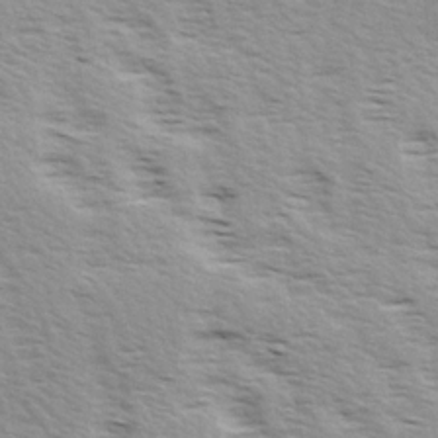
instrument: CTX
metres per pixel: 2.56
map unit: Ave
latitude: 14.9325
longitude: -103.5938
